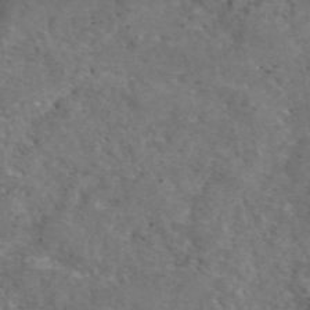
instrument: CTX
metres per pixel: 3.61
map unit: eAb
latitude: 46.1956
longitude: 113.5966
